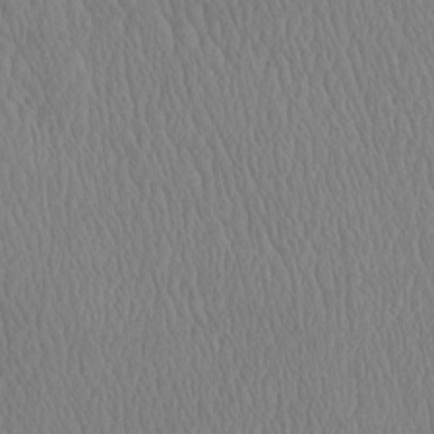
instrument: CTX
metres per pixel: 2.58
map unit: eHh
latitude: -3.7855
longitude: 15.9367
